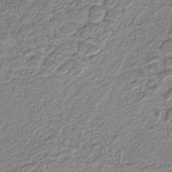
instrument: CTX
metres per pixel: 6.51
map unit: eAb
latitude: -38.4440
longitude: 51.7478
